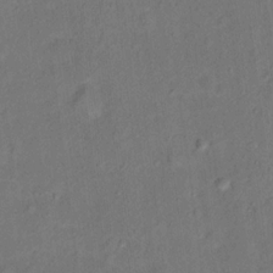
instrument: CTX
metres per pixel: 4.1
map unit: Ht
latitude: 14.0444
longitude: -40.1388
